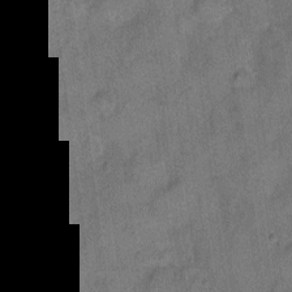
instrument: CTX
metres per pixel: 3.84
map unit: eHh
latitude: 10.2145
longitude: -63.9339
